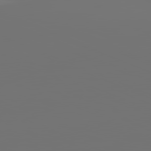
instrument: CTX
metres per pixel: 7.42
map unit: lApd
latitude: 81.9150
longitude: -153.1592
